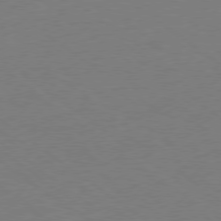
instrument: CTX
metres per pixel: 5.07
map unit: Ap
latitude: -79.2754
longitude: -98.5734
